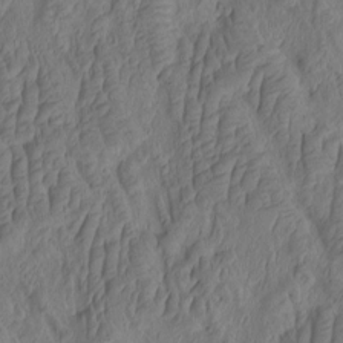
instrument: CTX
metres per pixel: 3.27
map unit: eHh
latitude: -1.3132
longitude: 15.4455
